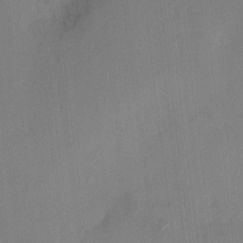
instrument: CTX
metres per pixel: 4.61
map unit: HNhu
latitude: 8.0633
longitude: -3.5938
